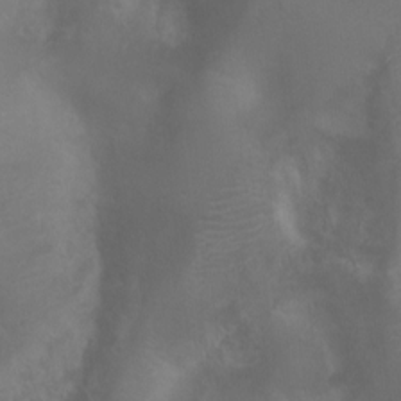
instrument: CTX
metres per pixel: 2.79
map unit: Ht
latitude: 2.2900
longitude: -22.3656
